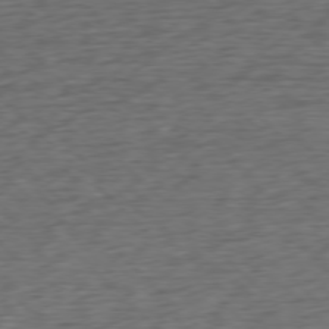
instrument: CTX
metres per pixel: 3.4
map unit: Ap
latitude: -78.0472
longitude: -72.0444
